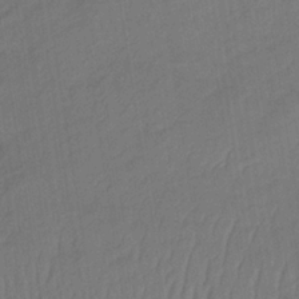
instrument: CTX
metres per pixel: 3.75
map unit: lHb
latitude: -33.7667
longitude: 66.8975
